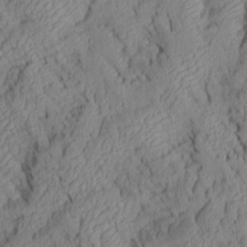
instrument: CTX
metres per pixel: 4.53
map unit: Aa
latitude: 6.9514
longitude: -128.4412
